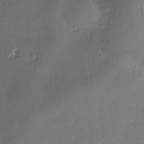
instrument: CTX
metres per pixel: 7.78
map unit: Nve
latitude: -7.3320
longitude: 174.6896
